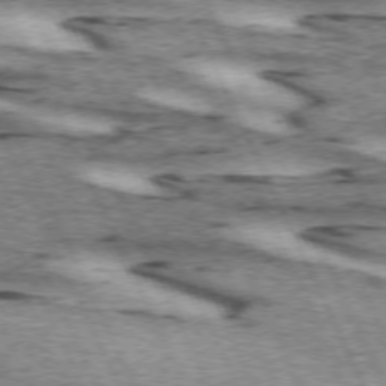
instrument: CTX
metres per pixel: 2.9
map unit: lApd
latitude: 72.4412
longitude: -54.7435
